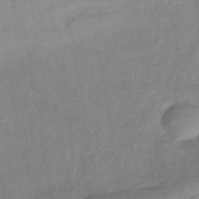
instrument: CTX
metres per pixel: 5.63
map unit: lHb
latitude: -41.3321
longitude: 78.2361
